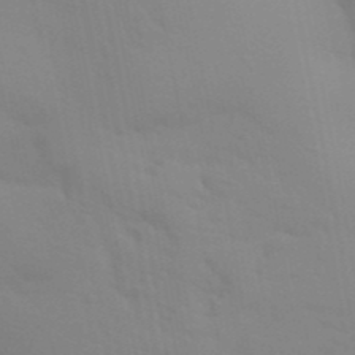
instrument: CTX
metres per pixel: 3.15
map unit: Aa
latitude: 32.6868
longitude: -145.3293
